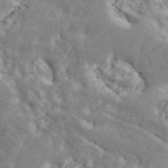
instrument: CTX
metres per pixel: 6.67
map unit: ANa
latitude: 43.4049
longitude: 46.0283
